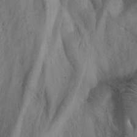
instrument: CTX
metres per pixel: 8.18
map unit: Nhu
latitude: -8.2172
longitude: -66.5545
